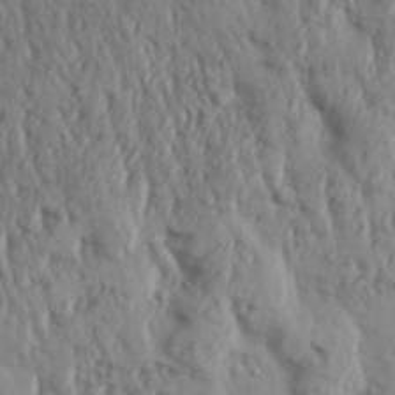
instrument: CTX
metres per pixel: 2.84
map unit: Aa
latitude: 30.9892
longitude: -136.2901
